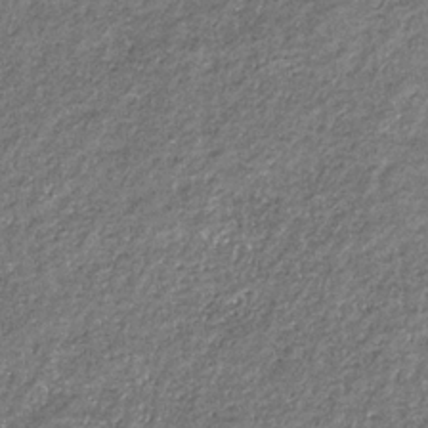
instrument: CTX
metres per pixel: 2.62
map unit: eHb
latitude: -31.0108
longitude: 69.2376
